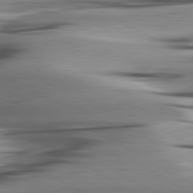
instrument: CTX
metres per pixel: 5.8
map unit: lApd
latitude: 80.7057
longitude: -121.8395
